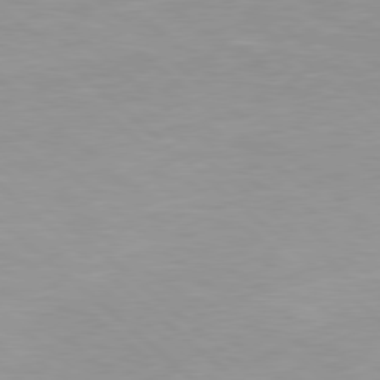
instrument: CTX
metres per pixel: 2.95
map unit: Hpe
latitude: 78.1956
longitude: -140.4978
